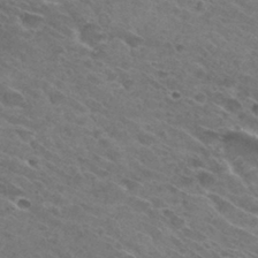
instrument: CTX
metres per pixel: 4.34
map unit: Hto
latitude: 31.1781
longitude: -45.8583
